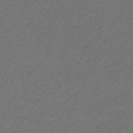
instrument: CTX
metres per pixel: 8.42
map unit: eHb
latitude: -32.6519
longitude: 69.9178
